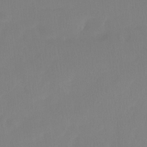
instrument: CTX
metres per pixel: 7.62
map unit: Htu
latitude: -14.9353
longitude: -46.1578
